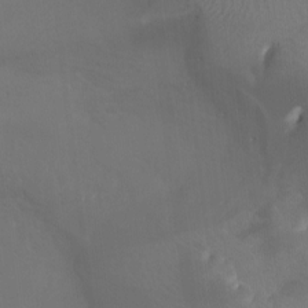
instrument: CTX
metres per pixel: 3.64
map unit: Htu
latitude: -6.9730
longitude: -49.5182
